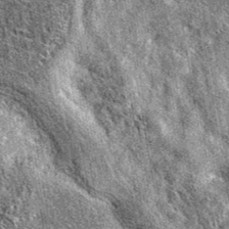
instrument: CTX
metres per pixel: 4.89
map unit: eAb
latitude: 38.5168
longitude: 105.4643
